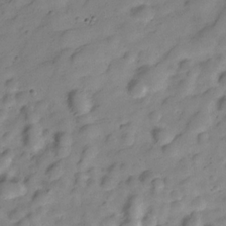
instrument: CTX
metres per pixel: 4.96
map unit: Hve
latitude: -28.7274
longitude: 92.9164
